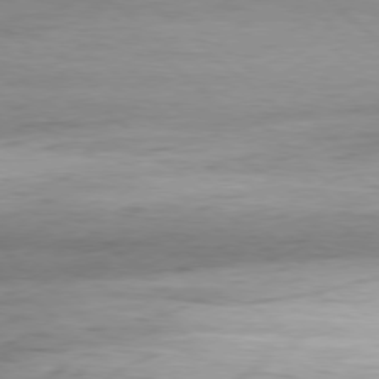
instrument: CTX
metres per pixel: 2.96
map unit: Hpe
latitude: -79.0864
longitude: 12.0283
